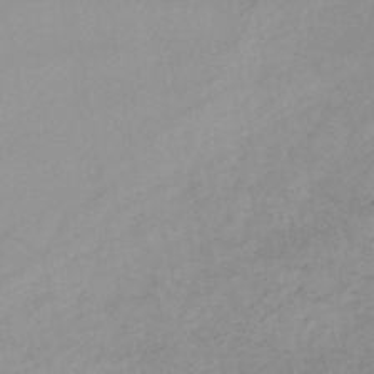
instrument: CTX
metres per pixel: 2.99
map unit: lHb
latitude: -44.8219
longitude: 67.1809
